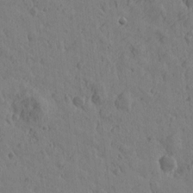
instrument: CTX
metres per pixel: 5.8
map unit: Htu
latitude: -0.7086
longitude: -175.6694
